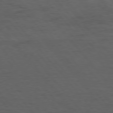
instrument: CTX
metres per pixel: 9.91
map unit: Hpe
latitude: 75.4049
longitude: -146.2145
